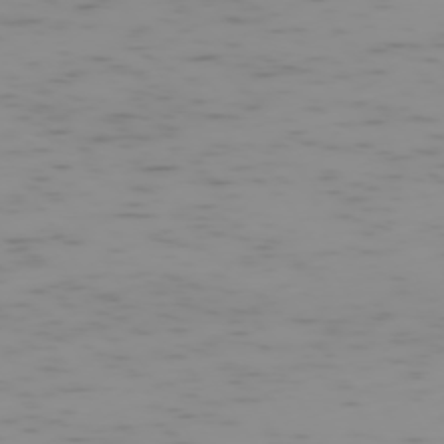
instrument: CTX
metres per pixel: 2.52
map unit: Hpe
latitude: -74.0283
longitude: 7.0675
